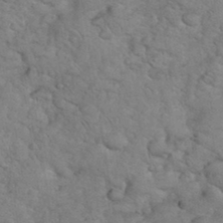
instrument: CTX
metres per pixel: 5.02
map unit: eHh
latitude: 36.1389
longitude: -64.4979
